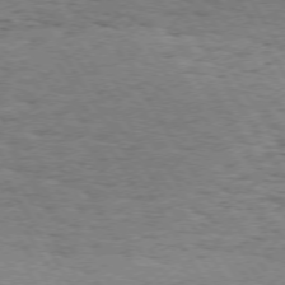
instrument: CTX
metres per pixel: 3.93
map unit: Hpe
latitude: 73.2537
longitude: -143.1025
